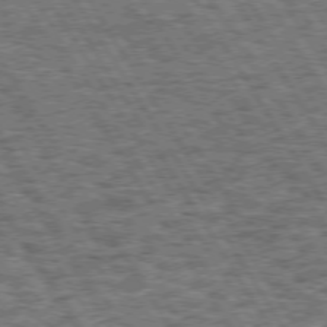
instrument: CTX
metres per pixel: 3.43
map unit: Hpe
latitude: 73.6505
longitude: -126.2523
